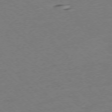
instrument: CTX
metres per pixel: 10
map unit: Ap
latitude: -75.4455
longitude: -77.8961
